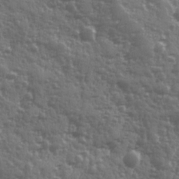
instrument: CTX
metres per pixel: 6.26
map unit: Ave
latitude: 12.0444
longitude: -103.8016
